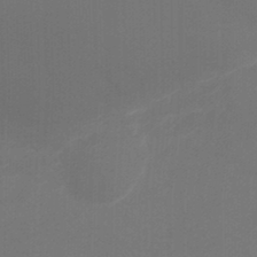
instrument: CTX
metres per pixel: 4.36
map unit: Ht
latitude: -6.0850
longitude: -26.4790
